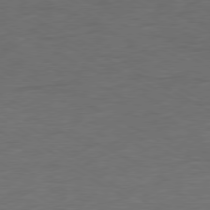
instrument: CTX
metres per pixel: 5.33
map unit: Ap
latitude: -77.0297
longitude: -76.0633
